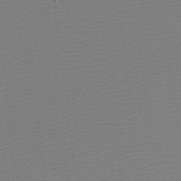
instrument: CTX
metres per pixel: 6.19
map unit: eHh
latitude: -4.0661
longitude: -85.9339
